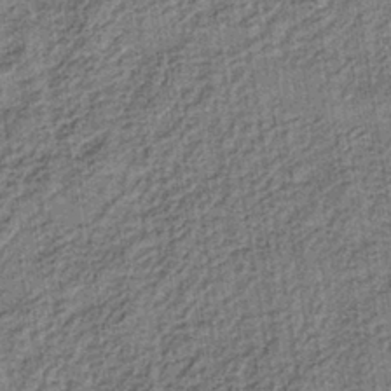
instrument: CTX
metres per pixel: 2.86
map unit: lHb
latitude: -38.6708
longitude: 60.3873
